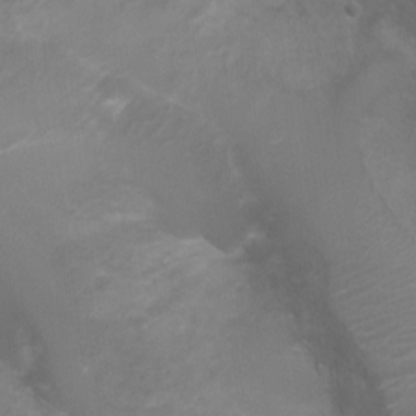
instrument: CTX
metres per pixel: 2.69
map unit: Ht
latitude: -1.0676
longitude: -16.5357
